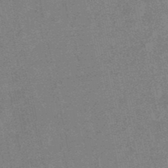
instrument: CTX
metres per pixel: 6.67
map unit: lHb
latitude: -48.4629
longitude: 79.2754
